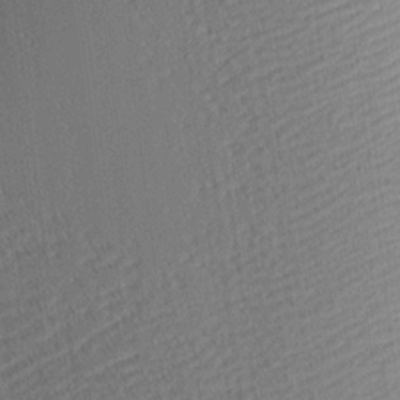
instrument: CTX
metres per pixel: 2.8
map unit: eHh
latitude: 4.4223
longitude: -77.0080
